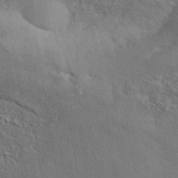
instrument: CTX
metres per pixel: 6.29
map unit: ANa
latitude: 41.7639
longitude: 51.6910
